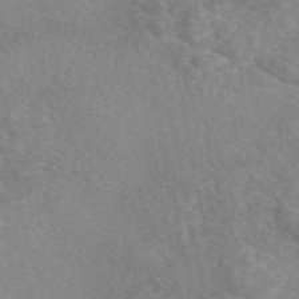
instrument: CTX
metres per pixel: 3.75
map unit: eAb
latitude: 48.6302
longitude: 111.5399
